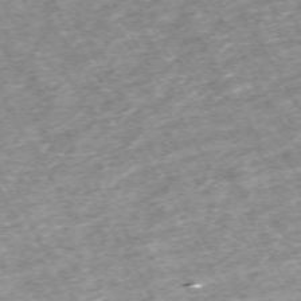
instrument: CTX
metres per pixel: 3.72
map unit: Hpe
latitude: -70.6519
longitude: 13.7100
